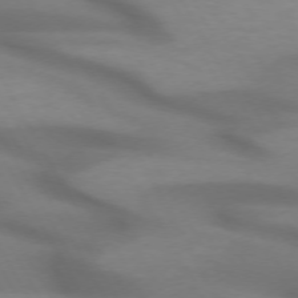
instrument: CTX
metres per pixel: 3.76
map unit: lApd
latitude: 71.9906
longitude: -51.4048
